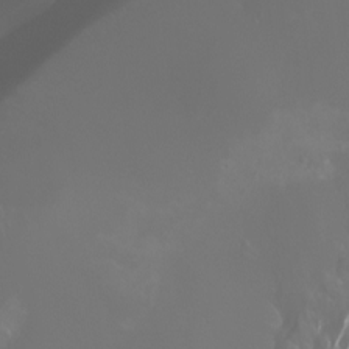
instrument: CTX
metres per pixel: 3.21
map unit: Aa
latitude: -6.5762
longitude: -72.6869
